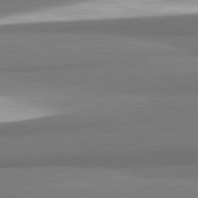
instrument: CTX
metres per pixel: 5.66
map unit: lApd
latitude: 81.9717
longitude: 173.8989
